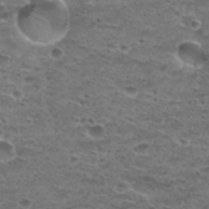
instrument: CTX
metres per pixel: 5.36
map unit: Hto
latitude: 29.8961
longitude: -48.4034
